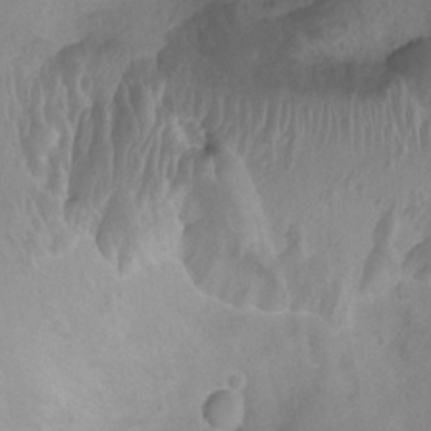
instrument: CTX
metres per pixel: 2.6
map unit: Ht
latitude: -3.8422
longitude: -18.6490
